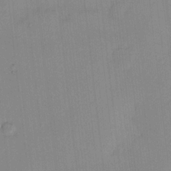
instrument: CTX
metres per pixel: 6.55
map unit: HNhu
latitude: 5.9906
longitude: 10.9920
